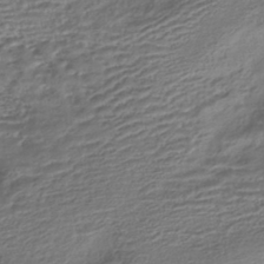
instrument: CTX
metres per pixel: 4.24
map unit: HNhu
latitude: -43.1431
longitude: 102.8219
